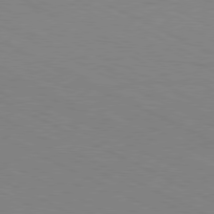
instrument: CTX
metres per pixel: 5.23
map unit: Hpe
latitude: -81.1620
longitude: 13.3699
